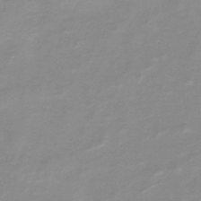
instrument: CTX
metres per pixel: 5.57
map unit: HNb
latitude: -44.4818
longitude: 53.5777
